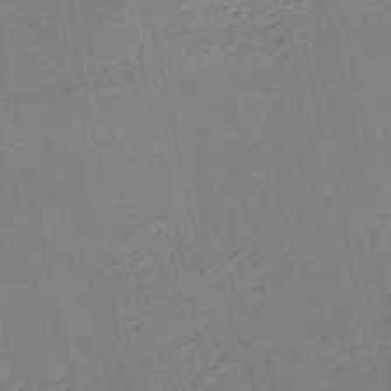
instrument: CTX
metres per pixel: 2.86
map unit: HNb
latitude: -53.9367
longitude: -45.8961
